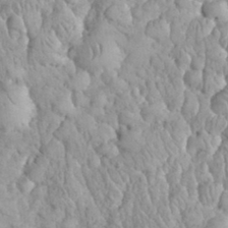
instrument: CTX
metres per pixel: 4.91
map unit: eHh
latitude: 33.0836
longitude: -65.1214
